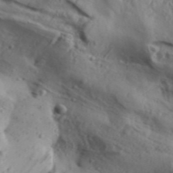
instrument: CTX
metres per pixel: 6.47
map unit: Aa
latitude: 31.2726
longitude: -136.3279
